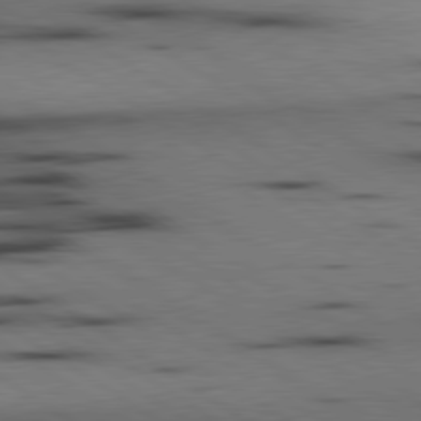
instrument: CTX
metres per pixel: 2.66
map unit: lApd
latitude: 80.2145
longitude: 161.6722
